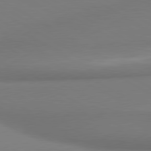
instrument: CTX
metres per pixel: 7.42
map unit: lApd
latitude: 80.2333
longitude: 173.9745
